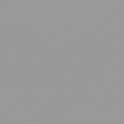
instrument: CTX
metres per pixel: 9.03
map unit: Hpe
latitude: 77.5182
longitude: -138.8758
